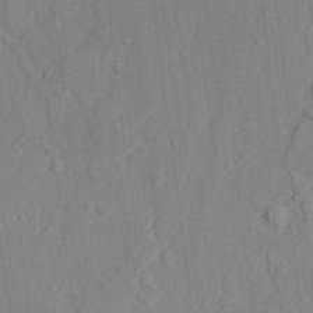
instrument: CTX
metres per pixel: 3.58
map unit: lAvf
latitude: 28.2522
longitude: -109.0080
